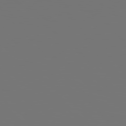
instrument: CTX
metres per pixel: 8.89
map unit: Hpe
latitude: 78.3656
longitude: -177.3481
